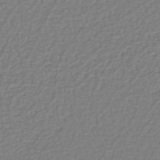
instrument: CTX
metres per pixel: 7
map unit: eHh
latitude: -42.4817
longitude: -33.1025
